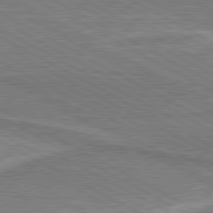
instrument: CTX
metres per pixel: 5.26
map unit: lApd
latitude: 80.5735
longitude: 141.6911
